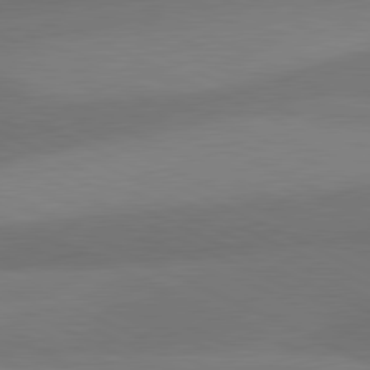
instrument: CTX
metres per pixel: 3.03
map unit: lApd
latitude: 81.1214
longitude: 125.8989
